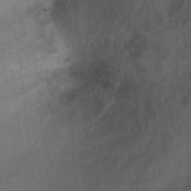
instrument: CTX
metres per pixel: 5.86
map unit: Ht
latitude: 0.6301
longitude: -37.0270
